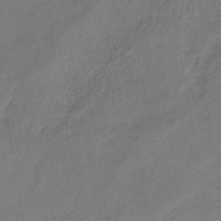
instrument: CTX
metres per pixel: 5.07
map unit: lHb
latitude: -37.6721
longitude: 71.4077
